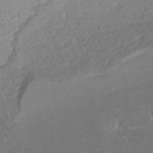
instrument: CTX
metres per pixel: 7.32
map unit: HNhu
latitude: -45.8800
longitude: 101.9367
